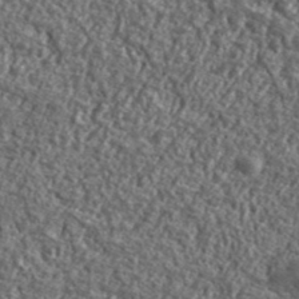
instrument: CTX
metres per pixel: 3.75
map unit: lHvf
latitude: 41.0269
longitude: -90.0444
